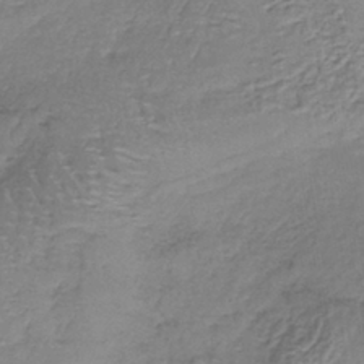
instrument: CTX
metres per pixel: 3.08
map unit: lHb
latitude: -38.7274
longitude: 61.0864
